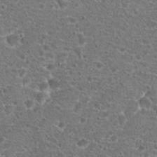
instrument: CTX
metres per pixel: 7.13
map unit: Hto
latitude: 18.8947
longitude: -41.2348
